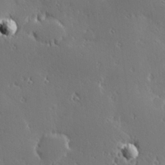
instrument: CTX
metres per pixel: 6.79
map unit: Hve
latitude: 27.8583
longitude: -93.1214
